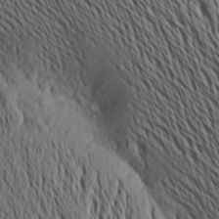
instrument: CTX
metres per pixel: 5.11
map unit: Aa
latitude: 22.9514
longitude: -146.2712
